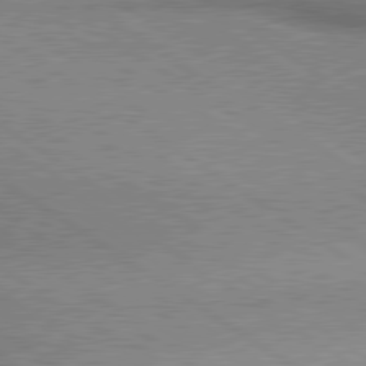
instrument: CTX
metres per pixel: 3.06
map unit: lApd
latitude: 80.0255
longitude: 165.4644
